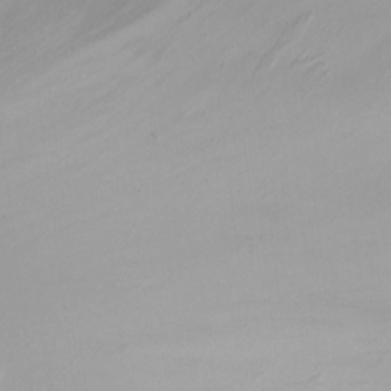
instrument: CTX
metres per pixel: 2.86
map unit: Nhu
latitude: -7.3509
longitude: -70.5546
